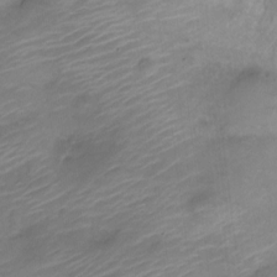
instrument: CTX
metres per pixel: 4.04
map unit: Nve
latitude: -17.9178
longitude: 108.9731
